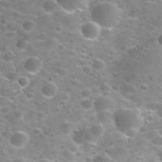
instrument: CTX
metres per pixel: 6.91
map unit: Nhu
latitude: 31.8206
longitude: -53.1403
